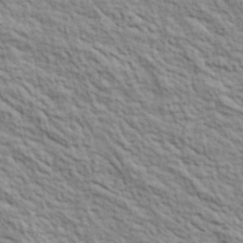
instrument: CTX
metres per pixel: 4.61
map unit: lHvf
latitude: 39.2726
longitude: -89.5372
